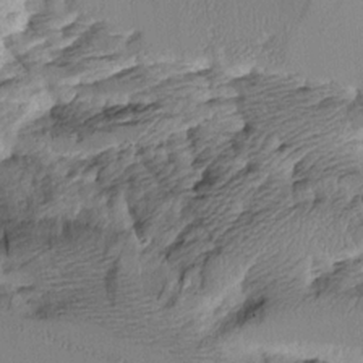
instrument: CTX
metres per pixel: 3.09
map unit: Aa
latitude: 11.5182
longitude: -127.3104
